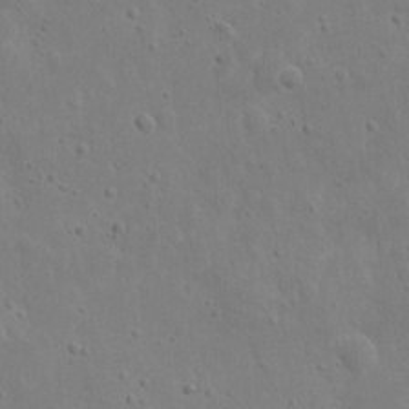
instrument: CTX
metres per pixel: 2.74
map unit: eHh
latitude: 9.5749
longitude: -72.7436
